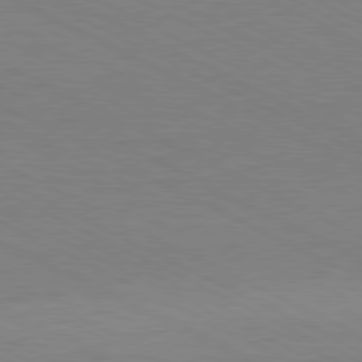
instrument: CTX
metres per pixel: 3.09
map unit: Hpe
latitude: -81.1431
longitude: 13.1620
